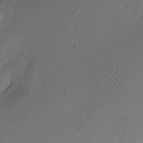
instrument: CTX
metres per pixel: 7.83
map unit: Nhu
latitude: -22.8030
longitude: -71.8772
